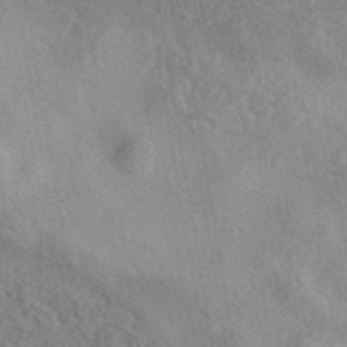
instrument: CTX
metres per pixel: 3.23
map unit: eAb
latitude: 40.5167
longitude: 104.2361
